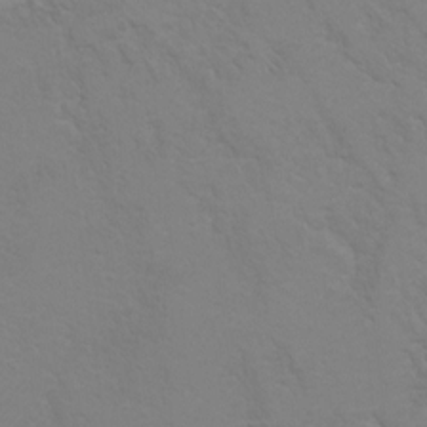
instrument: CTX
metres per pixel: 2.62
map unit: Hto
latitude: 6.8191
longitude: -30.9325
